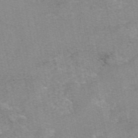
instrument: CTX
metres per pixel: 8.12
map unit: eAb
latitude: 48.5924
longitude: 103.5966
